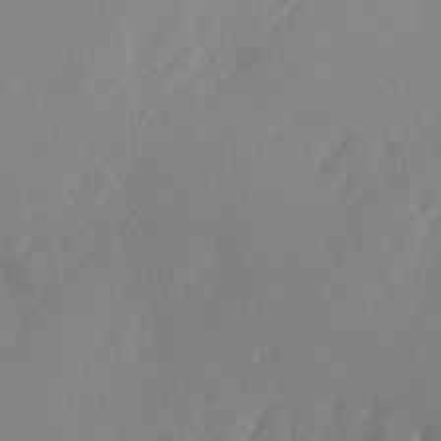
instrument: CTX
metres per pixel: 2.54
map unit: Ave
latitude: 2.3278
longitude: -111.1025
